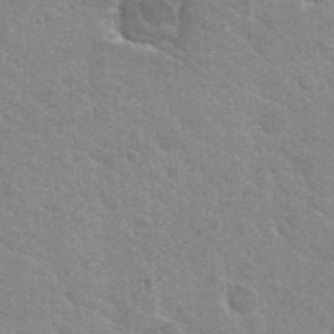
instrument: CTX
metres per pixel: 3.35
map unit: Hto
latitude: 25.8583
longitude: -36.6869
